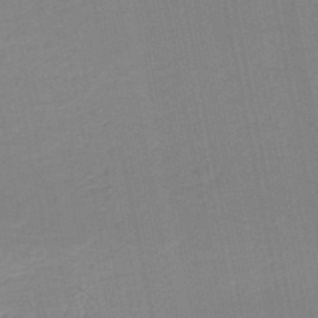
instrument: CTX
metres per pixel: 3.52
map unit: HNb
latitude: -50.1606
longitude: -50.1577
